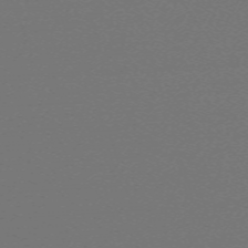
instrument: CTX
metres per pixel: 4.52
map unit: eHh
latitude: -63.5210
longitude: 52.3495
